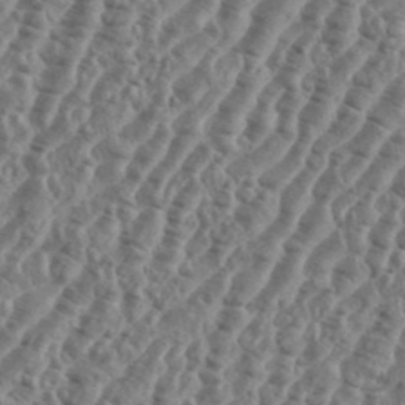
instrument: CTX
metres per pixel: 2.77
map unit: eHh
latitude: 36.6302
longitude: -135.7260
